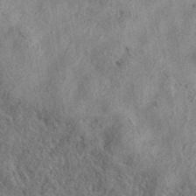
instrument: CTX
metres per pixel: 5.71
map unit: eAb
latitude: 37.5560
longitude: 113.0487
